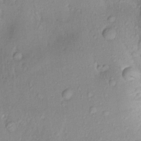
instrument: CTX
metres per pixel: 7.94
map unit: Aa
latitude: 17.6505
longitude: -146.7058
